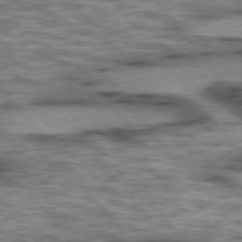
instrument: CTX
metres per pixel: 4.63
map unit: lApd
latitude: 75.6127
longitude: -48.9892
